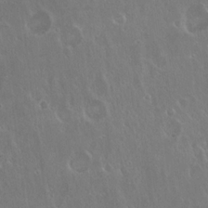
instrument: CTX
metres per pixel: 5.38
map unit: Hto
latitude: 18.9513
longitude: -57.5182
